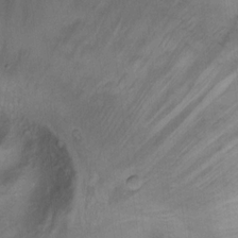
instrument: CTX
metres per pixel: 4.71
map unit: Hto
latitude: 15.8206
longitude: -42.2712
